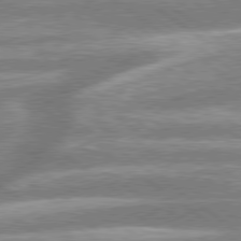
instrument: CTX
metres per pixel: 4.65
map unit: lApd
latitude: 79.3671
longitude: -159.0459
